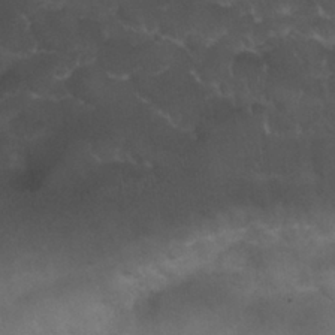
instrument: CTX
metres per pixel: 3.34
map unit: Nhu
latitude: 27.2348
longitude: -51.7827
